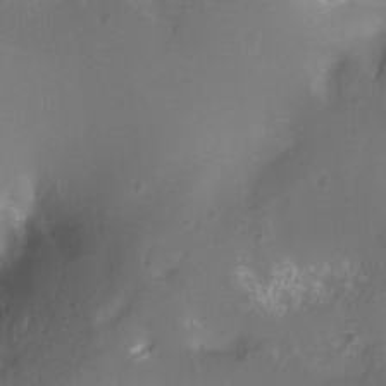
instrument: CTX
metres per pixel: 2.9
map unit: Nhu
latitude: -12.7085
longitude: -41.0647
